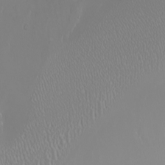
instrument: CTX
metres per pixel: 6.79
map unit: Nhu
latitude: -5.2376
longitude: -91.4237
